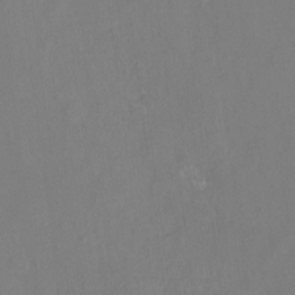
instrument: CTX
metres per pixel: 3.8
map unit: Nhu
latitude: -17.3132
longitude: -47.9717
